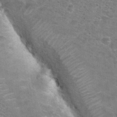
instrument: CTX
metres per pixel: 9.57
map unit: Hto
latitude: 28.3467
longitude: -47.2348
